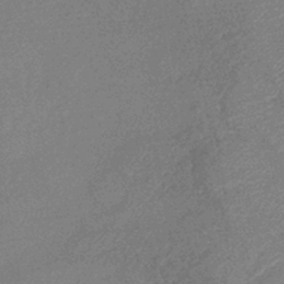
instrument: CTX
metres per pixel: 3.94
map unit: lHb
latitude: -40.3873
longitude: 77.6344
